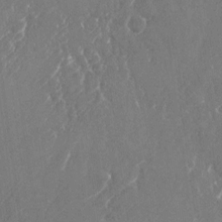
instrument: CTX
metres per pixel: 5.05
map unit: Nhu
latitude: -22.3495
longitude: -72.2145
